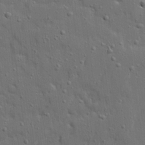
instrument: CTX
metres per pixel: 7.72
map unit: Ave
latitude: 19.1214
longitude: -128.7246
